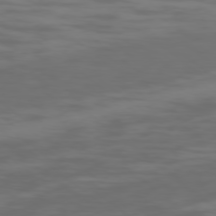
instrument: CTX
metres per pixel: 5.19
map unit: Ap
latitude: -78.0472
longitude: -95.0270
